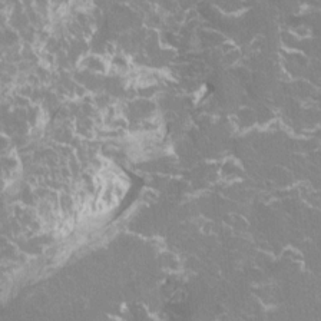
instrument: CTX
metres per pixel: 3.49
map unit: Htu
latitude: -14.3496
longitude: -49.0647
